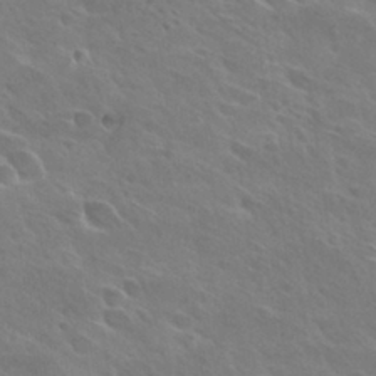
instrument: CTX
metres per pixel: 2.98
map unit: Hto
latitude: 27.9528
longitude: -40.3656
